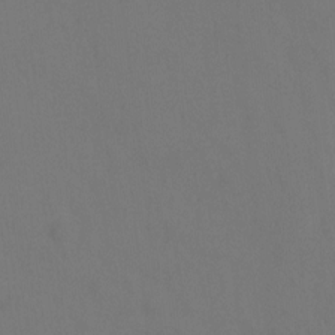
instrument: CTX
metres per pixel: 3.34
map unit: Hto
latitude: 0.2900
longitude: -33.9906
